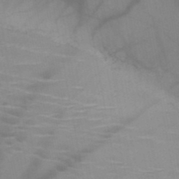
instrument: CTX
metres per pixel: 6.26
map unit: HNb
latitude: -47.3698
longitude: -47.4616
